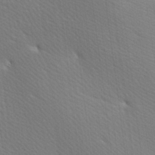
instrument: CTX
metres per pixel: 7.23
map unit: lAa
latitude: -8.2928
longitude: -124.3278
